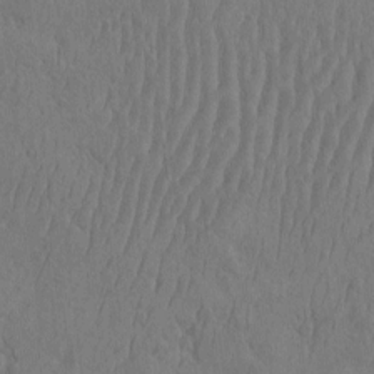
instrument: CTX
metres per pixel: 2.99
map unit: eHh
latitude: -2.9730
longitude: 14.7652
